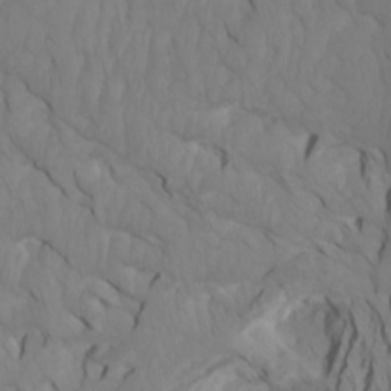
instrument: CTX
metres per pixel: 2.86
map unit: Htu
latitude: -7.4076
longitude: -65.6883
